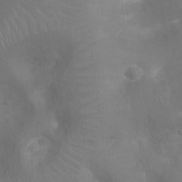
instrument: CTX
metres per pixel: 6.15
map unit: Ht
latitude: -16.7841
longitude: -40.4223
